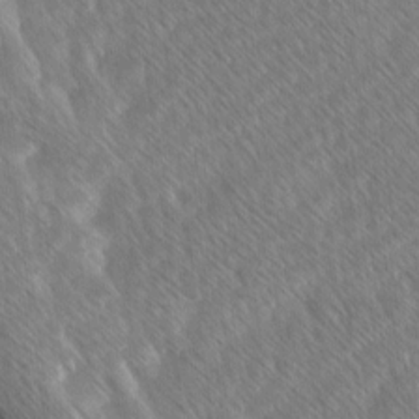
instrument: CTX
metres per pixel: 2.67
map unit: Ave
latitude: 8.5546
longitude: -106.4034
